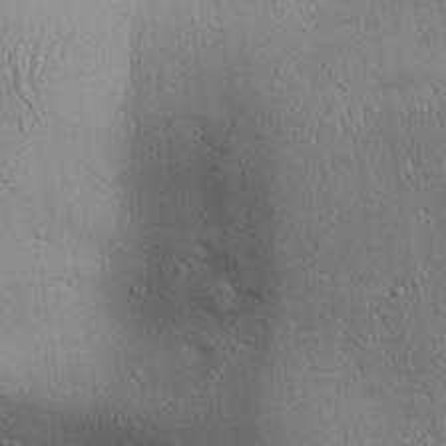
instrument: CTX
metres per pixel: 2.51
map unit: Aa
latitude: 31.4049
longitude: -144.9325
